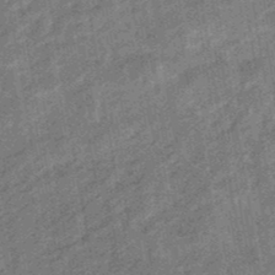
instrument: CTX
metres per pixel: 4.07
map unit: eHb
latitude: -48.0283
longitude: 85.5399
